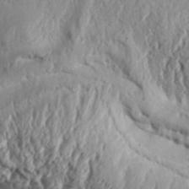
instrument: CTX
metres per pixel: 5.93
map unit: Aa
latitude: 32.8191
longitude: -136.2712
